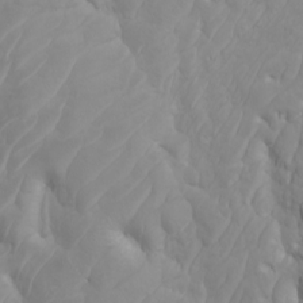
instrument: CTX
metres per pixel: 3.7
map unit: Htu
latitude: -5.0297
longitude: -72.3657
